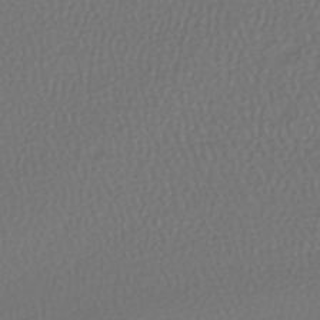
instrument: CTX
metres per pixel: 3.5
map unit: lHb
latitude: -43.6343
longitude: 70.8219
